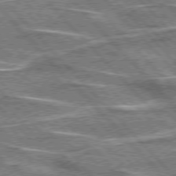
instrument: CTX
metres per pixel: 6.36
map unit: lApd
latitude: 76.2711
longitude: -81.4804
